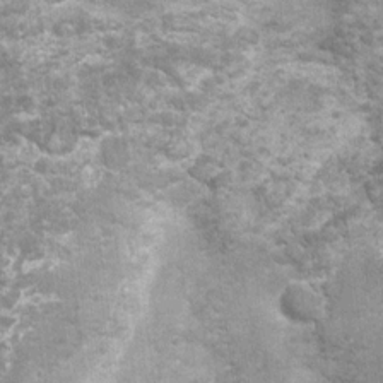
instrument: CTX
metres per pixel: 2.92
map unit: Nhu
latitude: 1.6693
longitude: -17.5560
